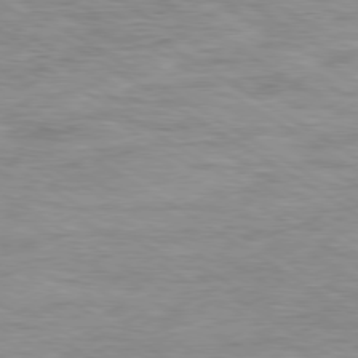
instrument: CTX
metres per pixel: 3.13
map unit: Ap
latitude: -79.8989
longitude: -48.1956
